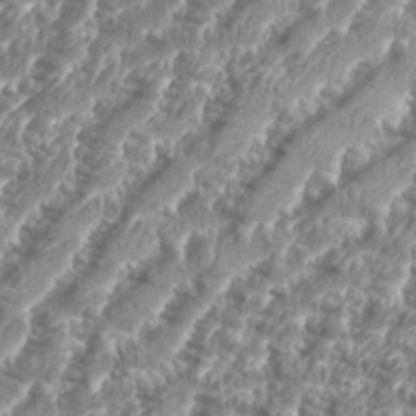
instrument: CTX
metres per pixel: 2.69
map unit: eHh
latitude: 35.6127
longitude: -136.9136
